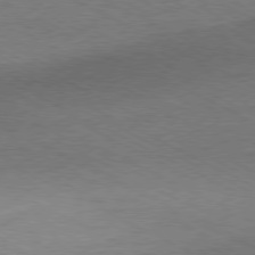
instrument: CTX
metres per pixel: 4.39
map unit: Ap
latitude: -80.7841
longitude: -85.5560
